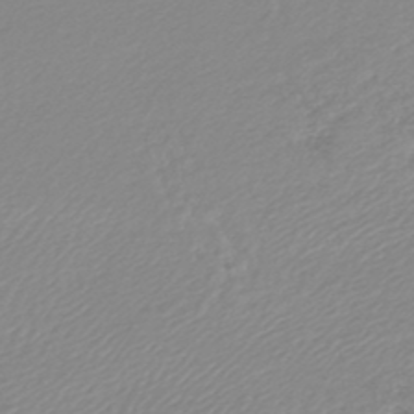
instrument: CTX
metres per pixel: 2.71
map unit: lHb
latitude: -45.4643
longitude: 65.4077
